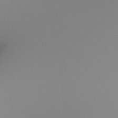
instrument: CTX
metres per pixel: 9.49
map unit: Ht
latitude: -16.2551
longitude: -50.6301
